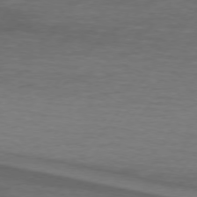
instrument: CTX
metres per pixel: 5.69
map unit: lApd
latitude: 74.3278
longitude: -78.5357
